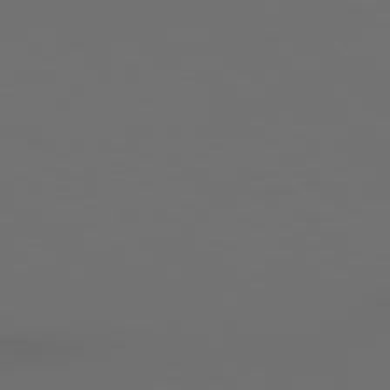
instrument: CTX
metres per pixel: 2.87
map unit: lApd
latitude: 79.9339
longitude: 119.7478
